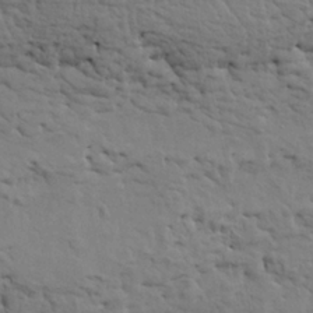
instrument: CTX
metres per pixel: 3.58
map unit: HNhu
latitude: 11.5749
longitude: 23.1998
